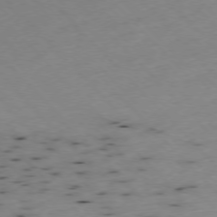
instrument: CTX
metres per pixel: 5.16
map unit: Ap
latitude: -76.9731
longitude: -60.3845
